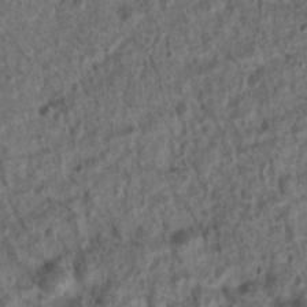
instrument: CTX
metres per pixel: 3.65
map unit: Nhu
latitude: 7.8772
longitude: -21.9339
